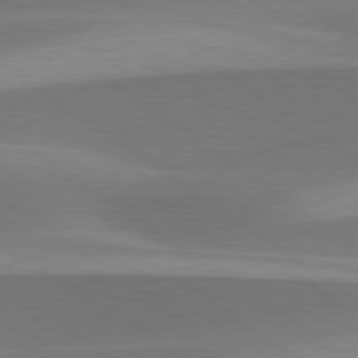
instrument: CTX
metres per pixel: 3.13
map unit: lApd
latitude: 79.7072
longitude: -94.1956
